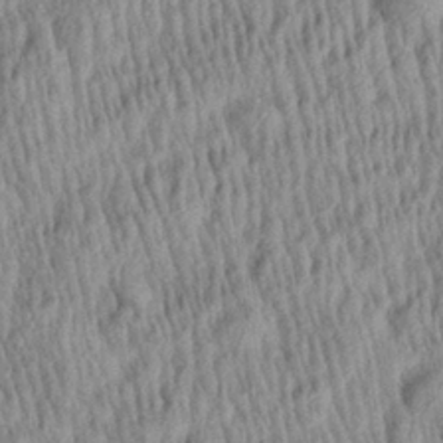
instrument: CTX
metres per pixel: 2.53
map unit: Aa
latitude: 29.1214
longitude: -137.8206
